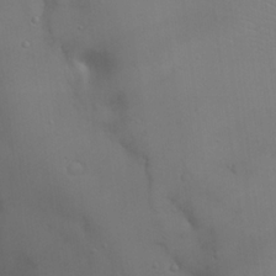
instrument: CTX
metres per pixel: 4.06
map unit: eHh
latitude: 20.4790
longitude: -61.5182
